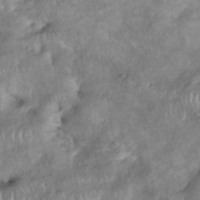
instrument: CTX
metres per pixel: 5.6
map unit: eHh
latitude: 38.5168
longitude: -56.9324
